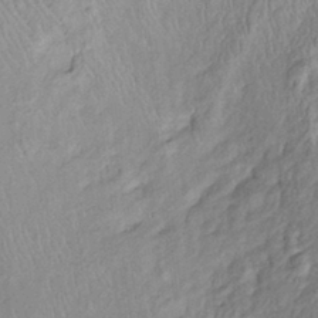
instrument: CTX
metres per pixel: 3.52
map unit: Htu
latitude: -5.8989
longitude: 152.7841
